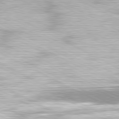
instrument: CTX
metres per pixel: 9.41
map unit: Hpe
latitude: -81.5021
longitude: 17.3321
